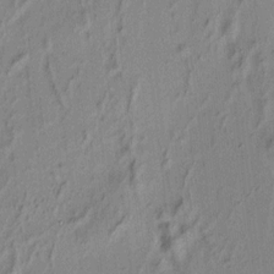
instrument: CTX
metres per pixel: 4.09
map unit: HNhu
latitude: 7.2915
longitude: 15.4266
